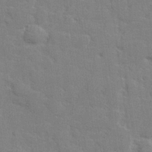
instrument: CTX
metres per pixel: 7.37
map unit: lHvf
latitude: 24.7624
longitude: 142.5384
